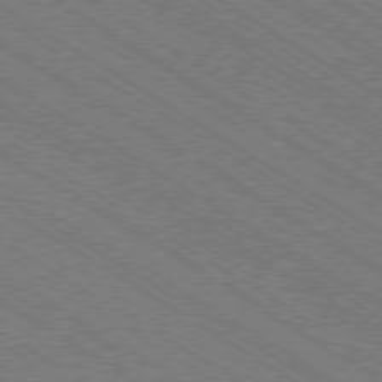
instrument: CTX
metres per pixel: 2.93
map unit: Ap
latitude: -79.2942
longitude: -78.9703
